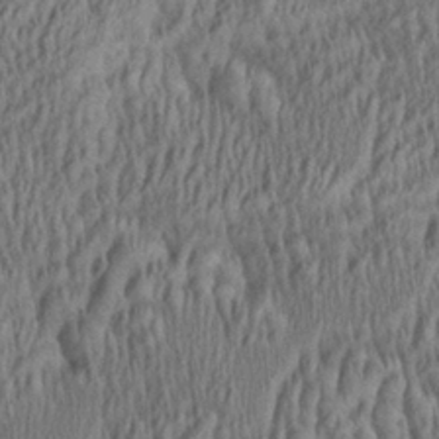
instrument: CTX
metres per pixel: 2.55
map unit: Aa
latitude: 27.6694
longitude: -136.0822
